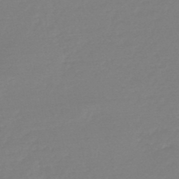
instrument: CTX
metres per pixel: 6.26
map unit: HNb
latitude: -48.9920
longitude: -42.9703
